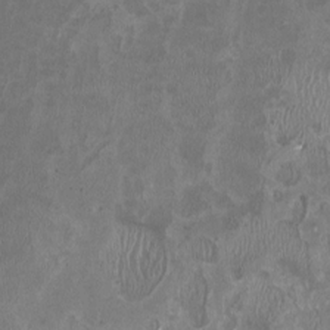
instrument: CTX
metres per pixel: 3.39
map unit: HNhu
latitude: -1.1998
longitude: -4.1767
